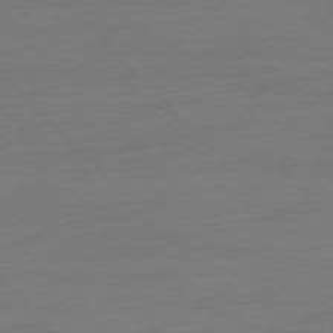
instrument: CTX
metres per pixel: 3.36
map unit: Ap
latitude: -77.0486
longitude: -92.9513
